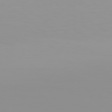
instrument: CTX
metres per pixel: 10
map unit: Hpe
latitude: 78.1578
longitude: -145.6127
